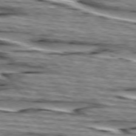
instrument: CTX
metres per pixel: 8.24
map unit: lApd
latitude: 74.7057
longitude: -72.5735
